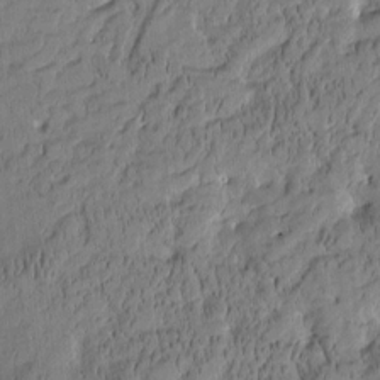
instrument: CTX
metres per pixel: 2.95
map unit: Htu
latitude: -3.8611
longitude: 175.6721
